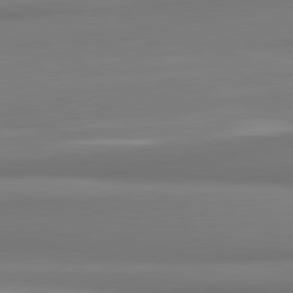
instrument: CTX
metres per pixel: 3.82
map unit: lApd
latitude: 80.4034
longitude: 174.1794
